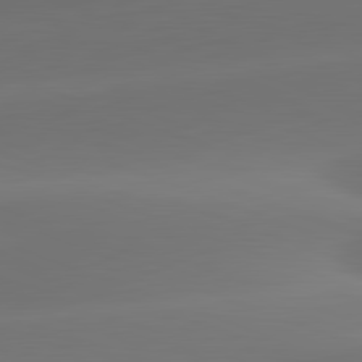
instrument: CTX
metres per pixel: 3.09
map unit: lApd
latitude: 82.0633
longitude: -162.8380
